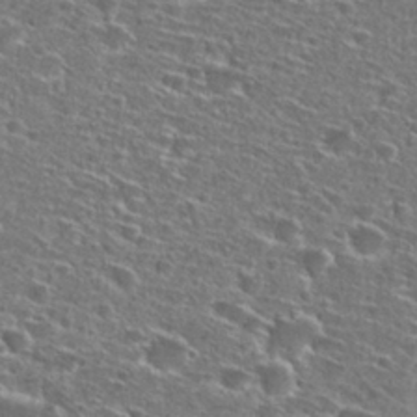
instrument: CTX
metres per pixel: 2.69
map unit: Hto
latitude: 27.2537
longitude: -47.1592
